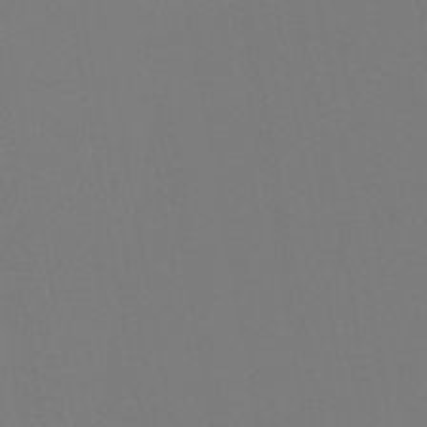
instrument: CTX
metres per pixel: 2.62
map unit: lHb
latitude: -47.2187
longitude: 68.5573
